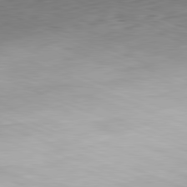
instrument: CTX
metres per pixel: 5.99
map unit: Hpe
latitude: -82.1039
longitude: 14.0283
